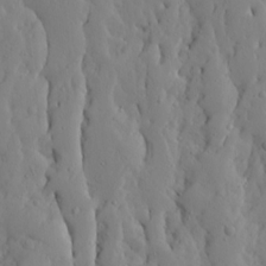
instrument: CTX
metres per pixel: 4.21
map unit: Ave
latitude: 13.6505
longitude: -133.1592
